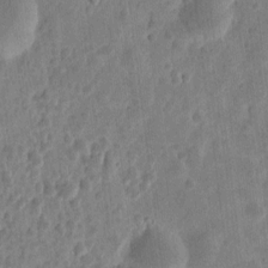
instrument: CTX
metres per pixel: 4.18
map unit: eHh
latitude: 9.8017
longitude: -73.4805
